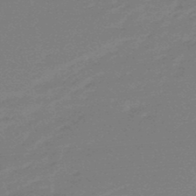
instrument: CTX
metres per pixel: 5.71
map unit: lHb
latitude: -48.8408
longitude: 82.1984
